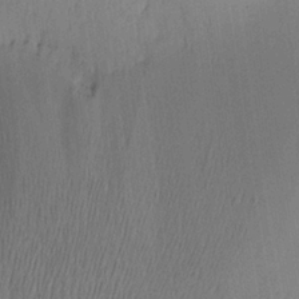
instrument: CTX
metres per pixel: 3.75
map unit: Aa
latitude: 25.8016
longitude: -136.4223
